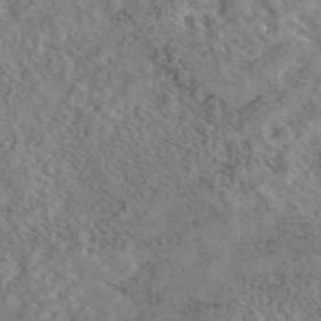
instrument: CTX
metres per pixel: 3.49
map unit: eAb
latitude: 43.4049
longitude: 108.7274
